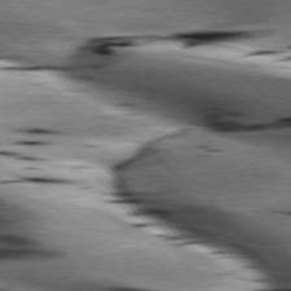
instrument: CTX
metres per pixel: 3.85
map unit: lApd
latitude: 76.4601
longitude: -61.3292
